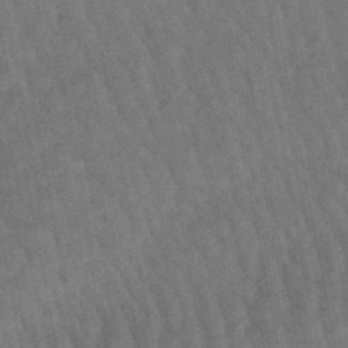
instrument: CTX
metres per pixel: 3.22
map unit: lHb
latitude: -47.6155
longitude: 76.8597
